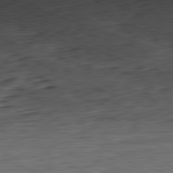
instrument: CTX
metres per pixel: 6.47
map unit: Ap
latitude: -81.9556
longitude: -78.5924
